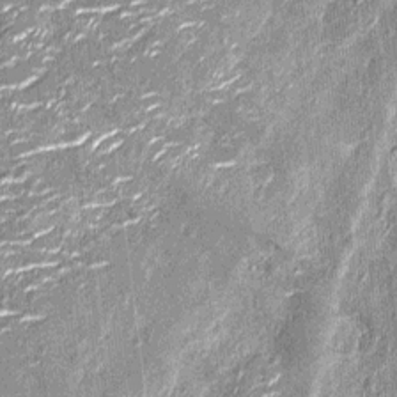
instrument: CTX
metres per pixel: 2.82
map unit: Nhu
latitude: -14.0850
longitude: -23.1970
